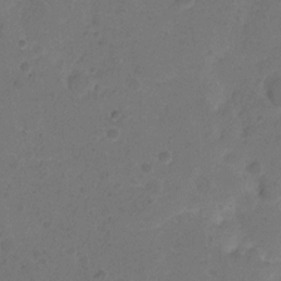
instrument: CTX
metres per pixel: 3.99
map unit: Hto
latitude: 6.5735
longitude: -63.0270
